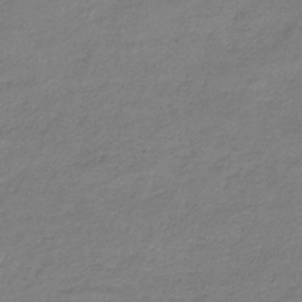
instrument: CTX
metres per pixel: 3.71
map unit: eAb
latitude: -35.5777
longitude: 52.3873
